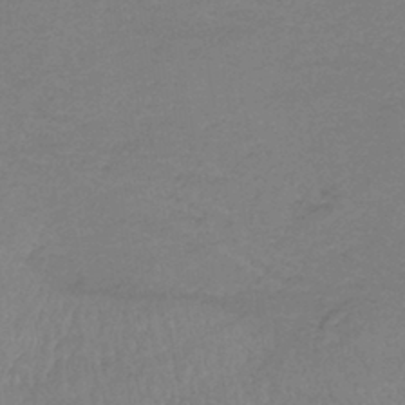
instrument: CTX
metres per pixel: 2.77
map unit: lHb
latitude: -40.5007
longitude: 66.9919
